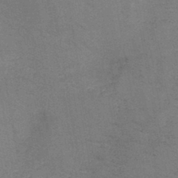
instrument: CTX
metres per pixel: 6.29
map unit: HNb
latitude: -45.2754
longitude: -37.8584
